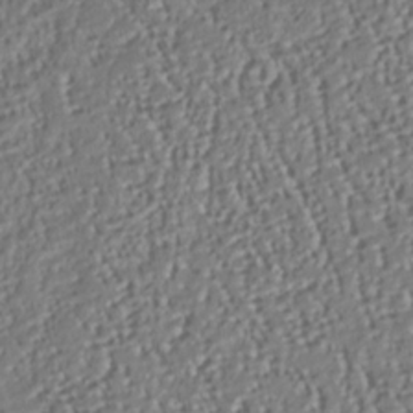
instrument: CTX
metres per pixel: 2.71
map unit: Nhu
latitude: -37.8233
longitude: -81.0269
